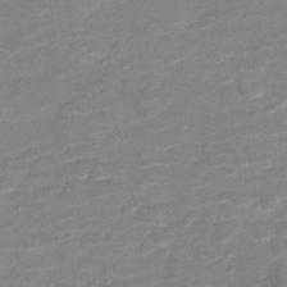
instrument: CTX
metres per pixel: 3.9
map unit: Nve
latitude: -19.9556
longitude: 103.1431
